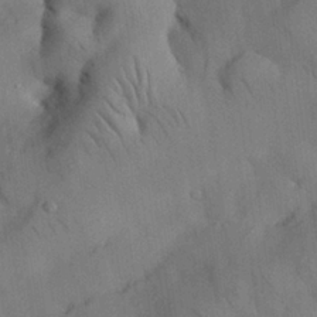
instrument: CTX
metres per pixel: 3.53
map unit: Nhu
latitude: 26.1200
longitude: -72.1767
